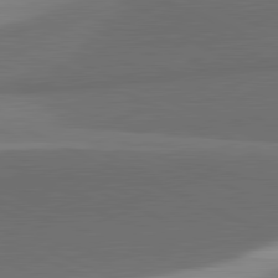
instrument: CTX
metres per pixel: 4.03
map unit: lApd
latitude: 81.7261
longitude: 138.8408
